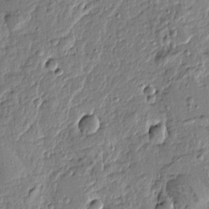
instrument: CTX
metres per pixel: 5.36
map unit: Htu
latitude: -0.8786
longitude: -176.3467
